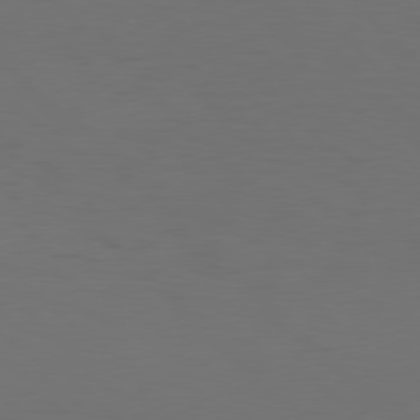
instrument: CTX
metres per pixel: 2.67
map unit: Hpe
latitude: 77.7638
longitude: -167.6316
